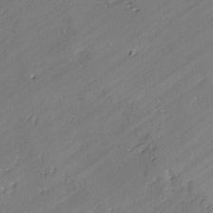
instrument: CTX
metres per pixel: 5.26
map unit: lAvf
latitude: -2.8407
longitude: -106.4790
